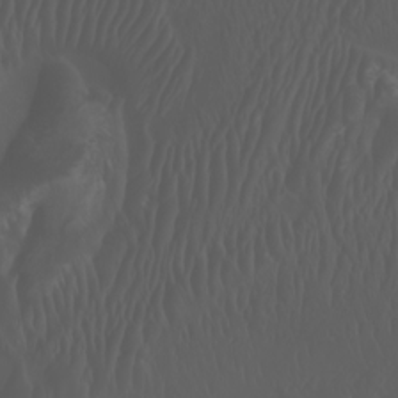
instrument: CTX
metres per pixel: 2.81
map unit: Htu
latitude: -5.1242
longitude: -89.5372
